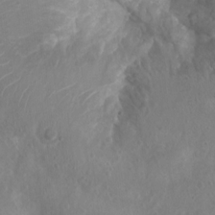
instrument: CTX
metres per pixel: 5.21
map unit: Nhu
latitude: 6.8758
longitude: -18.9513
